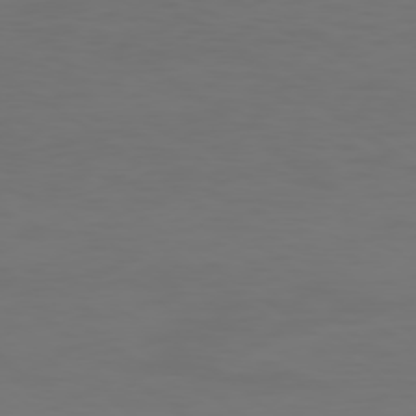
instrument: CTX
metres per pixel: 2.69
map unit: Ap
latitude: -78.6140
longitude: -79.4238
